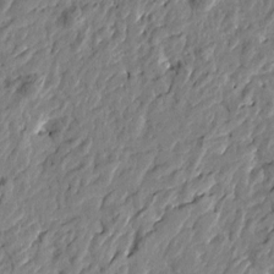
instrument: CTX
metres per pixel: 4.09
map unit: Htu
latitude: -2.5006
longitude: -179.9339
